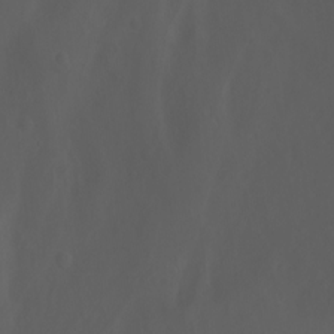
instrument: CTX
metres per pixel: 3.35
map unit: Ht
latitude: -0.9731
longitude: -46.2523
